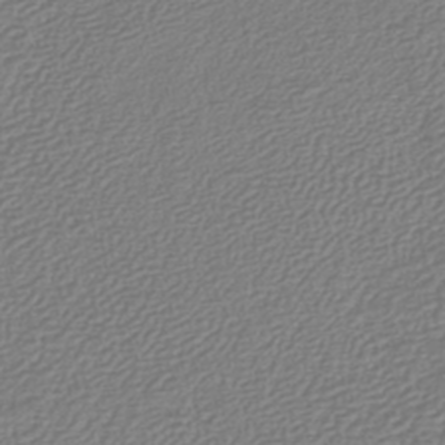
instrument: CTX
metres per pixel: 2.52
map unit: lHb
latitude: -42.0283
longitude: 61.5210
